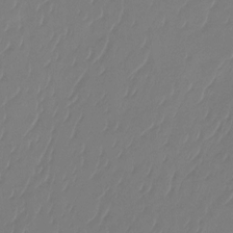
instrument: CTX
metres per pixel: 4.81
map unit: Htu
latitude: -14.5007
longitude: -49.1592
